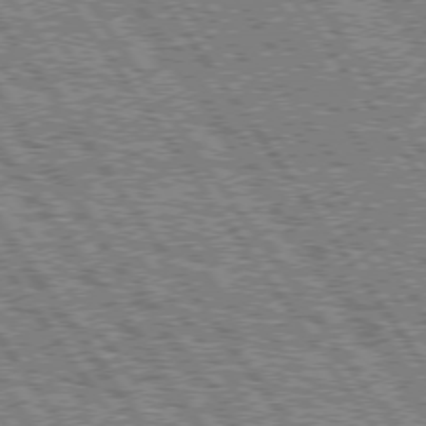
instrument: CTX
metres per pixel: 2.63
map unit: Hpe
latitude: 74.8758
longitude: -153.7828
